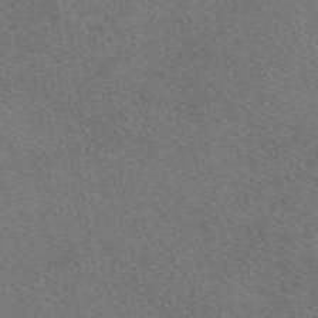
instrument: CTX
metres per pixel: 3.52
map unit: eAb
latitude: 49.1970
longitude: 115.2754
